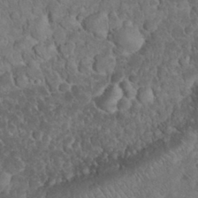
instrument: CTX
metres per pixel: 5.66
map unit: eHh
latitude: 33.2915
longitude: -64.6301
